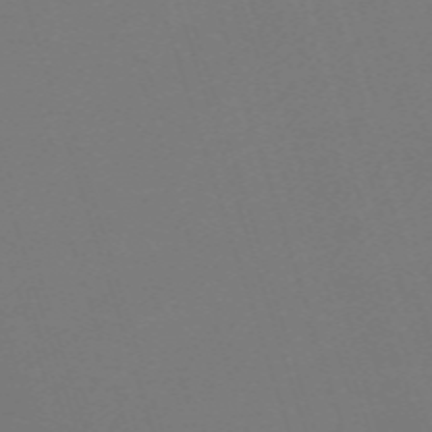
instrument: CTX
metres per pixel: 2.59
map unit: eHh
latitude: -62.9730
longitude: 51.1998
